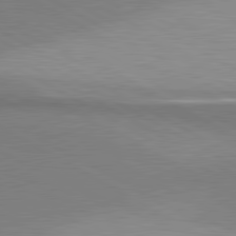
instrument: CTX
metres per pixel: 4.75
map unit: lApd
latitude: 80.9514
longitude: 159.0297
